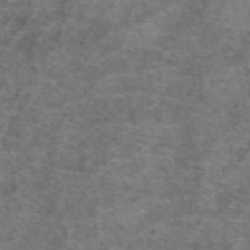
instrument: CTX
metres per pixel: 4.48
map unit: Hto
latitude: 39.8583
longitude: -41.7638
